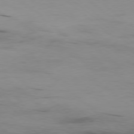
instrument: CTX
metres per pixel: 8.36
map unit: Hpe
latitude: -78.6518
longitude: 12.8219
